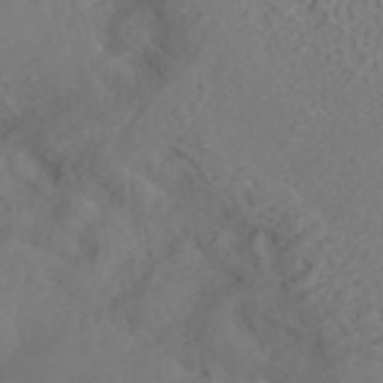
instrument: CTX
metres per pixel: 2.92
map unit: ANa
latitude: 41.4804
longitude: 54.1984
